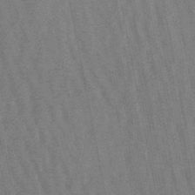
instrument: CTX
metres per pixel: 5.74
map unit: lHb
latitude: -49.6344
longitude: 68.6518
